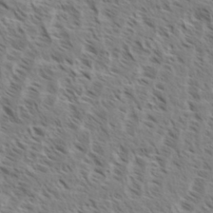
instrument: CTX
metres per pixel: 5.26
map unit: eHh
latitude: 35.0080
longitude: -138.9325
